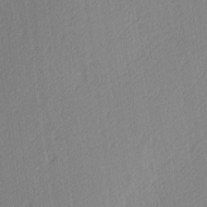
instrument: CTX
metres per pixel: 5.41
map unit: Ave
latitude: 3.8772
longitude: -114.2711
